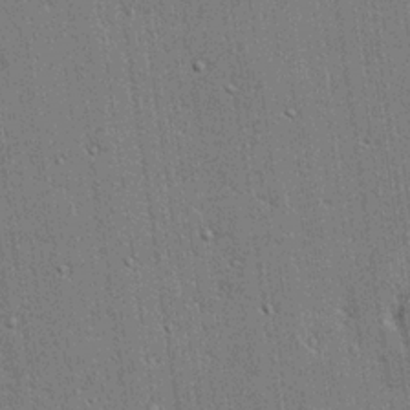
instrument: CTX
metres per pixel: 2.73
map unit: lHvf
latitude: 21.0081
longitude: 142.8408
